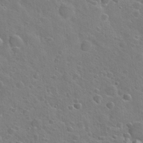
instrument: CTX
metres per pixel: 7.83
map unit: Hto
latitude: 19.5560
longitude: -49.5749
